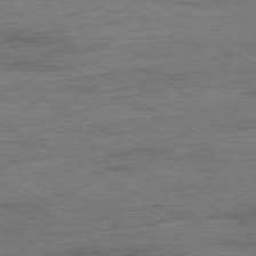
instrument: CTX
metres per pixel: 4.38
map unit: Ap
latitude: -79.6910
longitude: -83.2914
